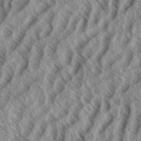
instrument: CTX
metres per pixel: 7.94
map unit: eHh
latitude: 34.2711
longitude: -139.4237
